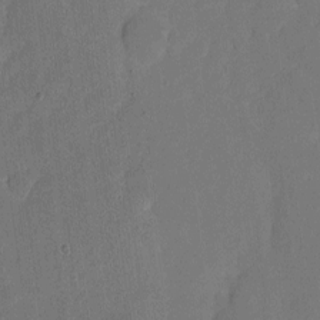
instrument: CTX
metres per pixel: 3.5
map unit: eHh
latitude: 5.0647
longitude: -66.4979
